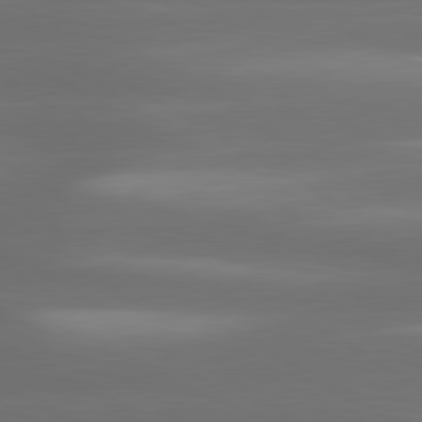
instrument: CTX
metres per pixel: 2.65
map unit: lApd
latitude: 80.4034
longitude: -138.4601
